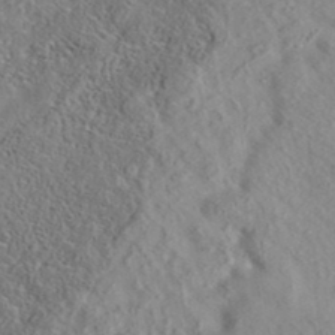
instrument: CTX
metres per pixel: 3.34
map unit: eAb
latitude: 35.8772
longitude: 107.8612
